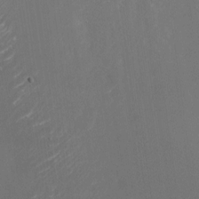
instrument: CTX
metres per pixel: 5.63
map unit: Nhu
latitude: -22.9164
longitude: -72.7436
